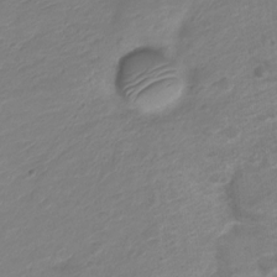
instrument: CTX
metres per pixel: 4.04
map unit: Nve
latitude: -18.8597
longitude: 106.9353
